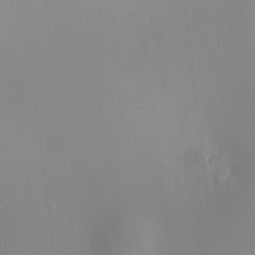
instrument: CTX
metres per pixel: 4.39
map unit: HNhu
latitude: 11.7828
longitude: 11.4454
